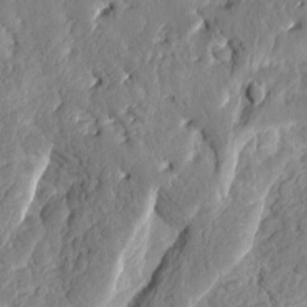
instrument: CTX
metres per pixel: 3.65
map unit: Htu
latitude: 1.3481
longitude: 178.5573
